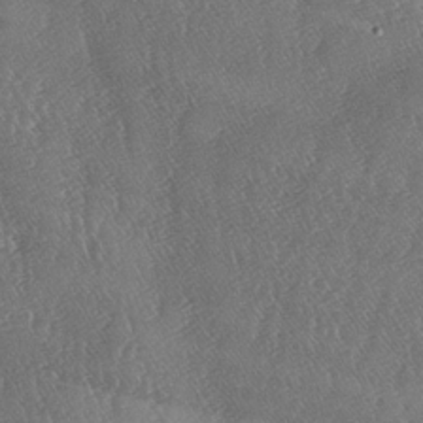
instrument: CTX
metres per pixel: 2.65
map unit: lAa
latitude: -7.4643
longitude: -129.3293
